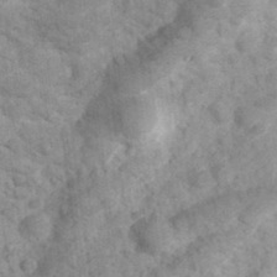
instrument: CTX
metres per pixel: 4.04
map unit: Hve
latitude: 32.3845
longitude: 151.4454
